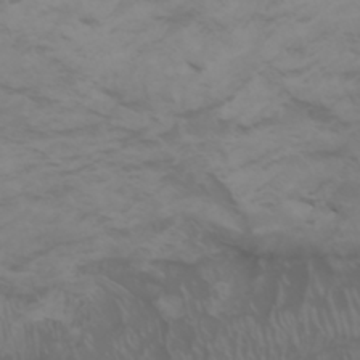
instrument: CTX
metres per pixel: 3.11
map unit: Nhu
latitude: -5.6155
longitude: -79.4427
